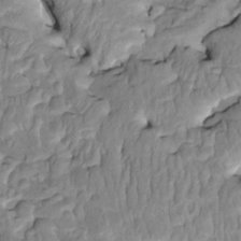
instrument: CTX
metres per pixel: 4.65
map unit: Htu
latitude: -3.0108
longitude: 149.8234
